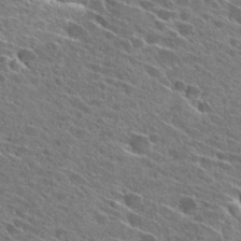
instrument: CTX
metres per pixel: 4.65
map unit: Hto
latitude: 27.8583
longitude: -43.2915
